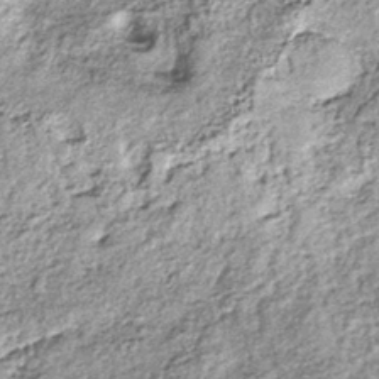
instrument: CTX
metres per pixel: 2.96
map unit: lHb
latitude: -38.3873
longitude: 67.8990
